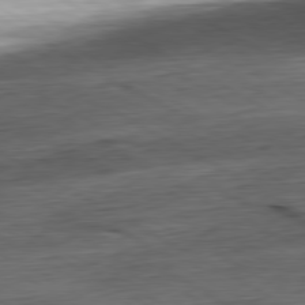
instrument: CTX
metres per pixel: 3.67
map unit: Hpe
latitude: -80.6141
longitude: 20.8974
